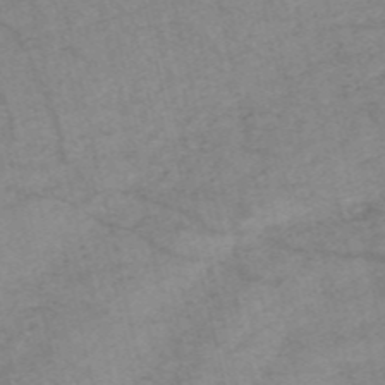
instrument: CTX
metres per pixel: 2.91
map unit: HNb
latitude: -54.6708
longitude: -43.4804
